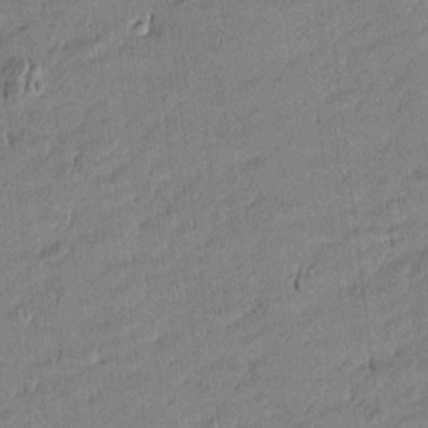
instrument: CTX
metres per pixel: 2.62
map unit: Htu
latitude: -5.6155
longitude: 176.5574
